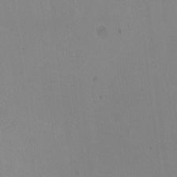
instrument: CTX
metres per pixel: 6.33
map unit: HNhu
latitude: -1.5211
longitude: -2.1389
